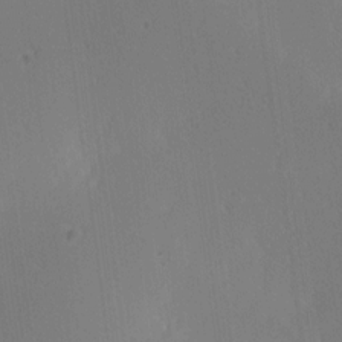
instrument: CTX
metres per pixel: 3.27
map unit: lAa
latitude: 13.3482
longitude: -107.0269
